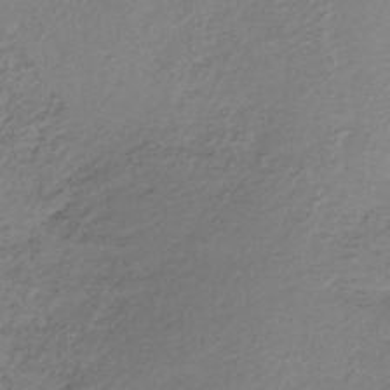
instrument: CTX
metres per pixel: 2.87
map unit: lHb
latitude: -34.6896
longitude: 61.5210
